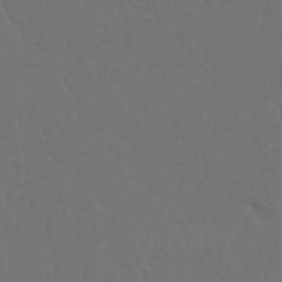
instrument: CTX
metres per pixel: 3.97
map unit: Nhu
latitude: 25.7260
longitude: -57.0269
